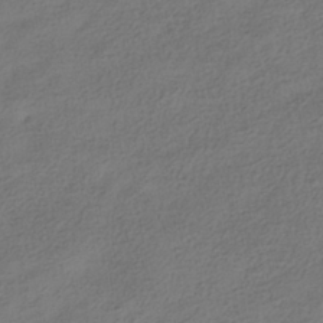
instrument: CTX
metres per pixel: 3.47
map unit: HNhu
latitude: -39.7856
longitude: 102.7085
